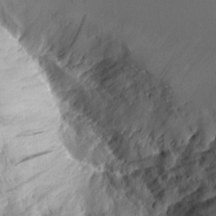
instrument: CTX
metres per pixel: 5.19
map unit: Aa
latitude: 10.0633
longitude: -126.4790
